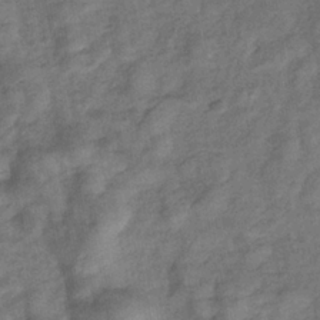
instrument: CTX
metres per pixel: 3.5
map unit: eHb
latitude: -33.4644
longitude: 74.1417
